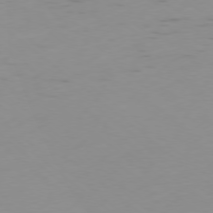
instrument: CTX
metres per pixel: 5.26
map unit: Ap
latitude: -78.4062
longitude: -63.4805
